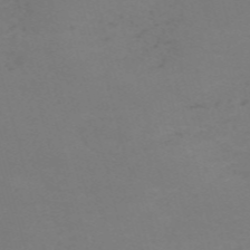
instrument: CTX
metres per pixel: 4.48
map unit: Nve
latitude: -59.0297
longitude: 60.0661
